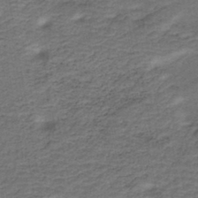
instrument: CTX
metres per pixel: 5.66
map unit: HNb
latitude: -42.9352
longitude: 51.1809
